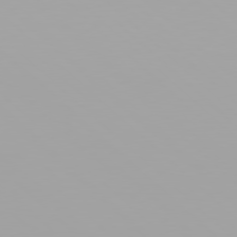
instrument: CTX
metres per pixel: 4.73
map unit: Hpe
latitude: 77.9339
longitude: -137.1403
